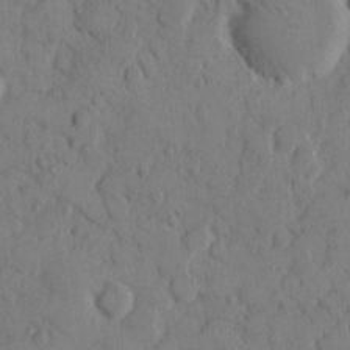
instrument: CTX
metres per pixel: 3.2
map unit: eHh
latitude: 9.7072
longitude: -64.9514
